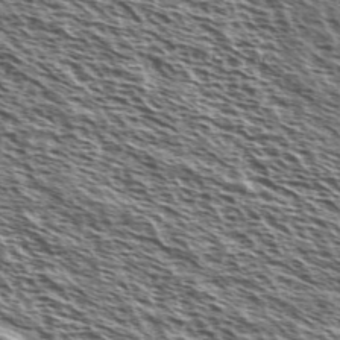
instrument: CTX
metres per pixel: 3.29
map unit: Ave
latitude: 37.8584
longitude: -110.7246
